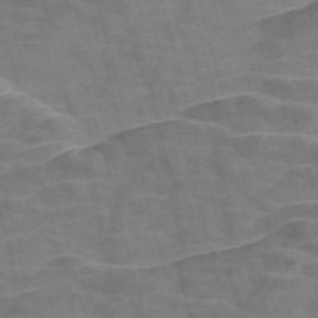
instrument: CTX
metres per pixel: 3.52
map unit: Nve
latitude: -58.4817
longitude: 64.0472
